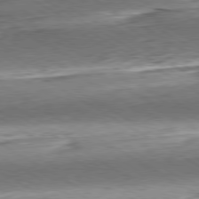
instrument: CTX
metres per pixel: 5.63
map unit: Hpe
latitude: -80.6330
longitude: 22.5763
